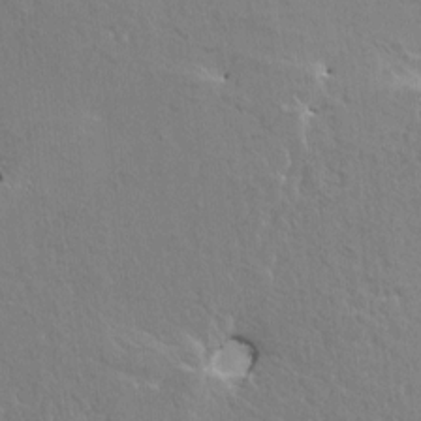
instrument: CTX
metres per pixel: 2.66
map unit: HNhu
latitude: 4.8380
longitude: 4.4440
